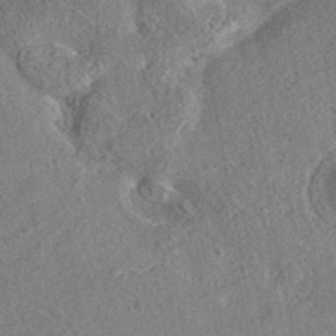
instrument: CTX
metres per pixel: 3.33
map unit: eAb
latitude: 36.6680
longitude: 112.7463
